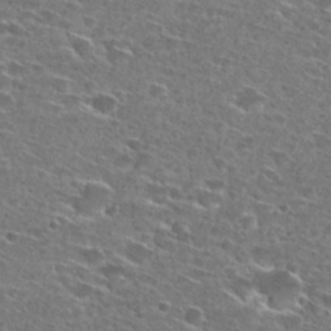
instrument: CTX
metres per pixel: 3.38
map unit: Hto
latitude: 27.8961
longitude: -46.4979
